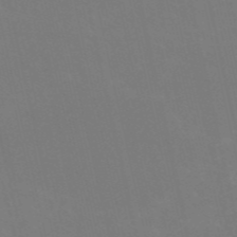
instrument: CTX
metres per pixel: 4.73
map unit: HNb
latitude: -54.1606
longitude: -35.3859
